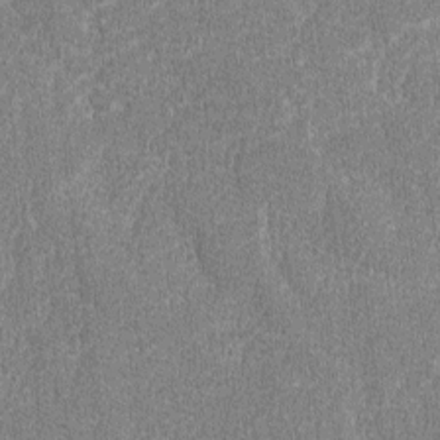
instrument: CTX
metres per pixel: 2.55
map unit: lAvf
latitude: -8.0850
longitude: -114.2522
